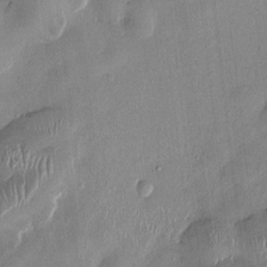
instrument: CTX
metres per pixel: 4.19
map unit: HNhu
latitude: 0.3656
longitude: -4.7057
